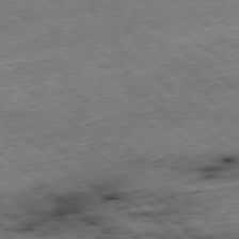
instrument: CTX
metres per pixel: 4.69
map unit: Ap
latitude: -78.7841
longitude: -48.4412
